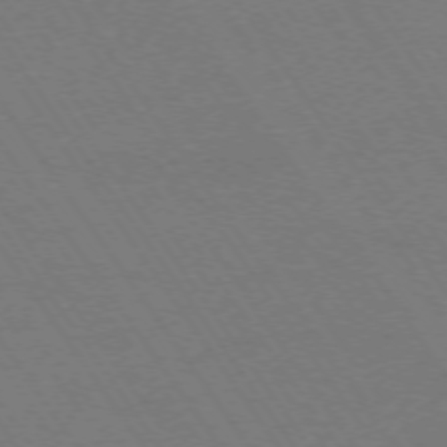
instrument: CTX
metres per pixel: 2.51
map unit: Ap
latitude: -74.4251
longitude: -71.1214
